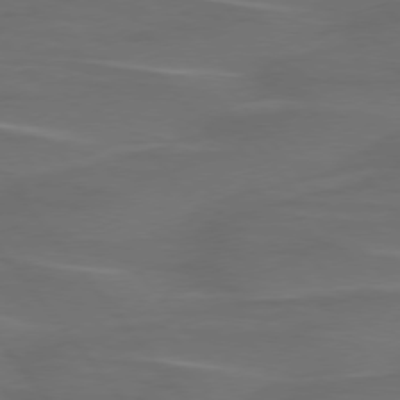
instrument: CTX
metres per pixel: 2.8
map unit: lApd
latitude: 75.6505
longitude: -79.8773
